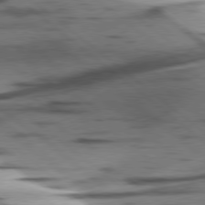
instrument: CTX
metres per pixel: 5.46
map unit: lApd
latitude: 78.4412
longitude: -50.2711
